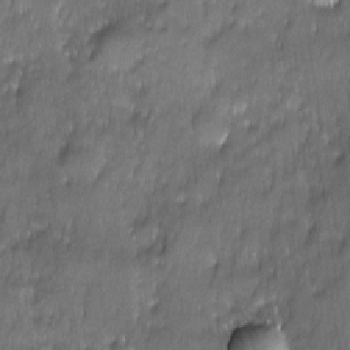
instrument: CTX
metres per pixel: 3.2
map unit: Ave
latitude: -11.2187
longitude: -120.4412
